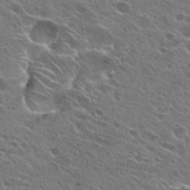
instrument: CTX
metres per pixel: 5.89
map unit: Hto
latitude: 26.3278
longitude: -44.5168
